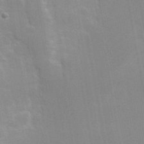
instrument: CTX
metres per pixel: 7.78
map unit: Hve
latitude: 30.8002
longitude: 149.9367
